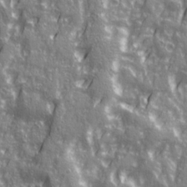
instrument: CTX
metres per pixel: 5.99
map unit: Ave
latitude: 21.3671
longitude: -132.9136
